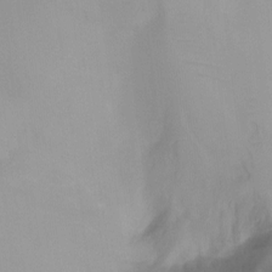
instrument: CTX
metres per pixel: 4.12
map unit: Ht
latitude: -10.2362
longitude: -28.8191
